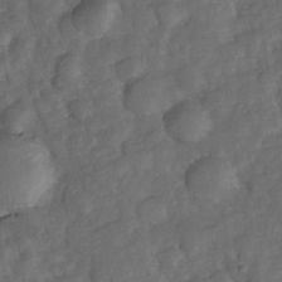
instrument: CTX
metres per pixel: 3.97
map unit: Nhe
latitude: -34.1984
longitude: -143.3293
